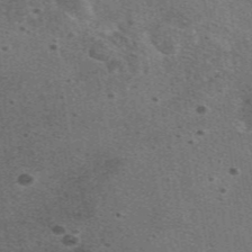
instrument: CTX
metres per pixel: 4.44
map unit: eAb
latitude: 48.2900
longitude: 115.4265
